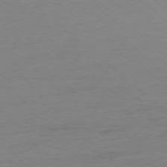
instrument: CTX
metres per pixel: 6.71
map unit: Ap
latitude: -77.7856
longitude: -80.6868
